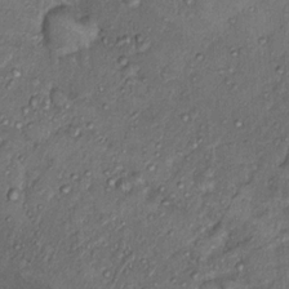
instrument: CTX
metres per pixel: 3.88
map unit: Nhu
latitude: 13.0270
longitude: -28.4601
